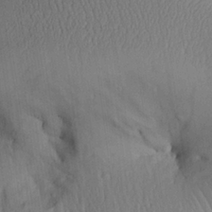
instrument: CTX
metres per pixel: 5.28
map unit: Aa
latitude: 26.6113
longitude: -136.4790
